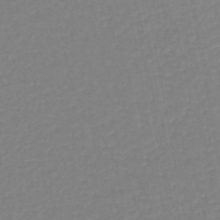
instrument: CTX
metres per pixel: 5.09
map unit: lHb
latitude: -44.4251
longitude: 65.8612
